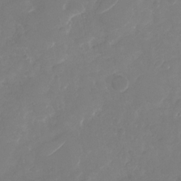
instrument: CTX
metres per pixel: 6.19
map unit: Nhu
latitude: -29.4643
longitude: -70.7435
